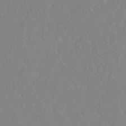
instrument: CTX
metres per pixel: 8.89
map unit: HNhu
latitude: -40.8597
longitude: 104.7652
